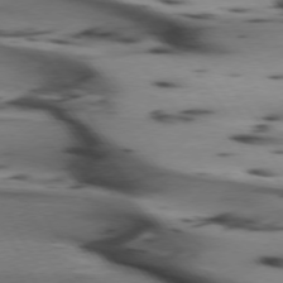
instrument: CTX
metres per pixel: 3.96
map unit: lApd
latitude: 74.4412
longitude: -65.1970
